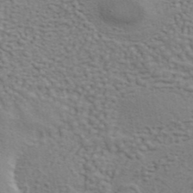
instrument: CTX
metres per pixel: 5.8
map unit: ANa
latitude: 41.6315
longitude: 54.6708
